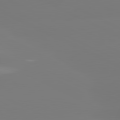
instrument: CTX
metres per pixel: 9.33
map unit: lApd
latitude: 81.1025
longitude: -157.0836
